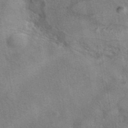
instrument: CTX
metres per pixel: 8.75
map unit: eAb
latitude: 41.7638
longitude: 103.4454
